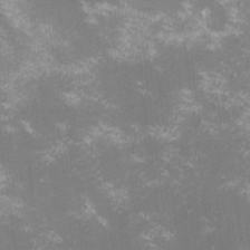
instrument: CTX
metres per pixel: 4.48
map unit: lHvf
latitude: -14.6519
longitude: -101.4049
